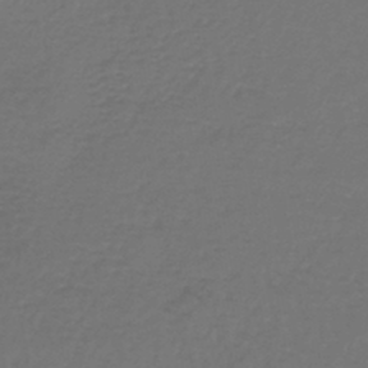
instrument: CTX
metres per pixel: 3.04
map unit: lHb
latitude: -43.2187
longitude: 62.4818
